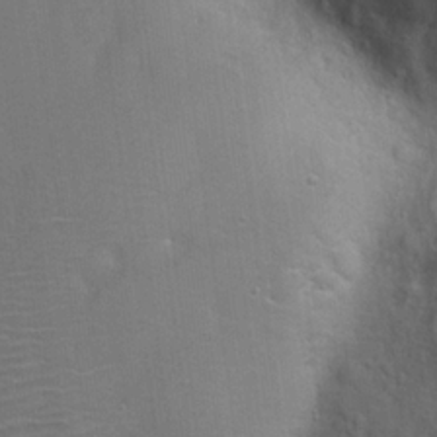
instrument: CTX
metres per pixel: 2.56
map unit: Hto
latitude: 19.8961
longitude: -49.6694
